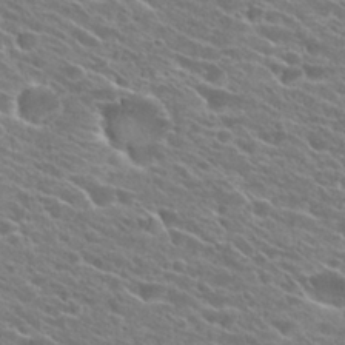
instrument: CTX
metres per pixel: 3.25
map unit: Hto
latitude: 24.6490
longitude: -41.2159
